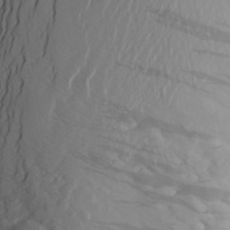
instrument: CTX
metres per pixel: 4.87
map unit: Aa
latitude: 24.5734
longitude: -147.6883
